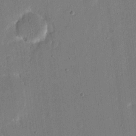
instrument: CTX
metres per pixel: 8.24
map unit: eHh
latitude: 16.8947
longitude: -70.4223
